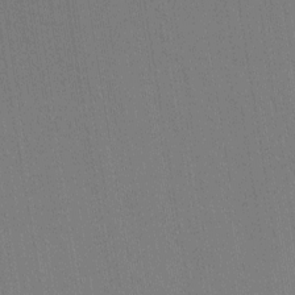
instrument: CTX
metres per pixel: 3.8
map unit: Ht
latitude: -11.0864
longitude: -21.9717
